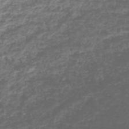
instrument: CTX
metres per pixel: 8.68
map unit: lHb
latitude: -43.0108
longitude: 72.3117
